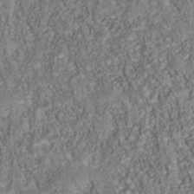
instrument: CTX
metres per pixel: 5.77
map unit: Nhu
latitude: -40.2361
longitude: -85.3860
